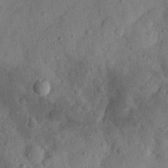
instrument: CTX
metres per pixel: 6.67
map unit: eHh
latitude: 27.8017
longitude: -76.1200
